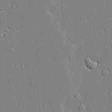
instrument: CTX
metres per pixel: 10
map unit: lAvf
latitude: 24.6301
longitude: -110.3467
